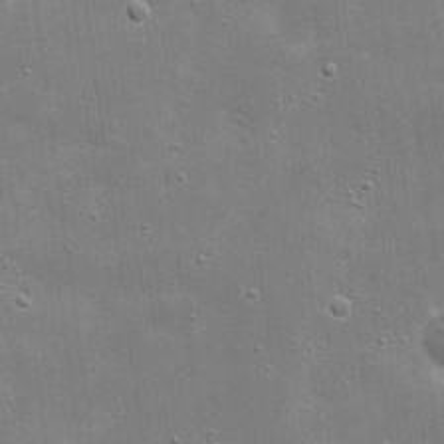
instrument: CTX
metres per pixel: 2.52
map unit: eHh
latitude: 20.9892
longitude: -66.9702
